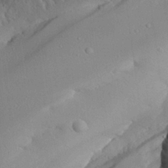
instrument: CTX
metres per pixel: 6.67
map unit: Aa
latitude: 24.4978
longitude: -132.3278
